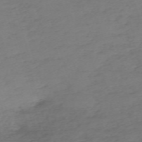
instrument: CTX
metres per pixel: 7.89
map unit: eHh
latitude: -62.7463
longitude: 53.0108
